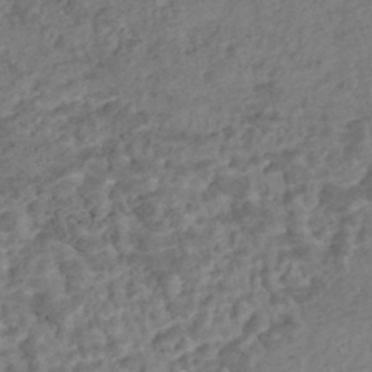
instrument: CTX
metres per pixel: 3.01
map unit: Nhe
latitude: -46.9164
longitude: -173.4048
